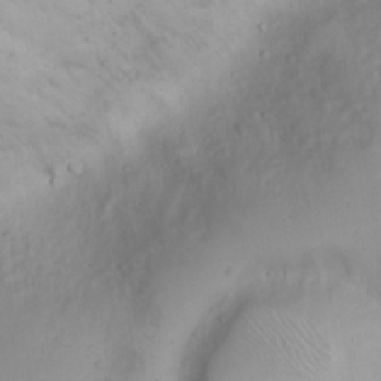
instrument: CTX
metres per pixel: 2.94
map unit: Nhu
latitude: 23.0269
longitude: -62.2145
